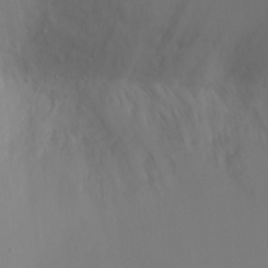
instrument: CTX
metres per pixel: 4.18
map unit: Ht
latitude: -4.7652
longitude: -24.5356
